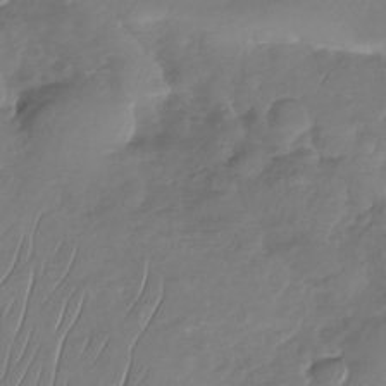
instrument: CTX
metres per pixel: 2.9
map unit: Nhu
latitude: -29.9745
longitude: -58.6680
